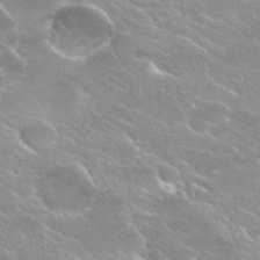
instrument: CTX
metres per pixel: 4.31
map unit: Hto
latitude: 25.5938
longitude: -37.8961
